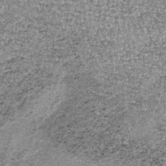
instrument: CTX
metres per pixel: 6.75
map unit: lHb
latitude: -37.5210
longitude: 66.8786
